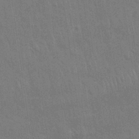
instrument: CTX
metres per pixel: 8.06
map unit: Nhu
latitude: 27.9528
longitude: -64.3845
